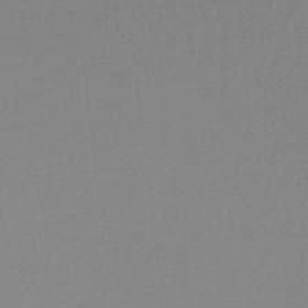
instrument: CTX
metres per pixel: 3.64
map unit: lHb
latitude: -48.1984
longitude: 65.9367
